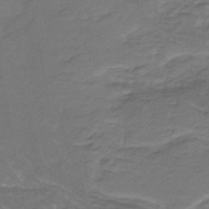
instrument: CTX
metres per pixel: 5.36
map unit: ANa
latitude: -42.6518
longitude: 108.6141
